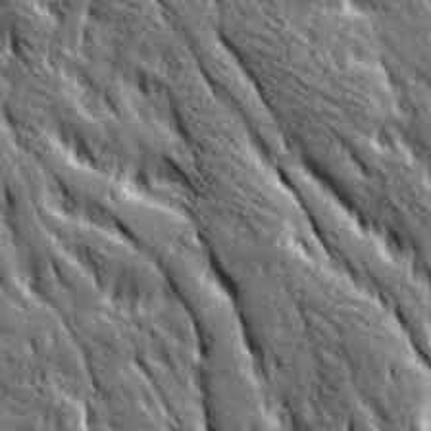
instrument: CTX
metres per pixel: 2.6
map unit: Ave
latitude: 20.3279
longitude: -135.1403
